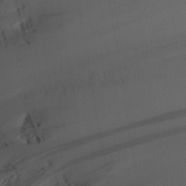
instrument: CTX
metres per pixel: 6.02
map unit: Nhu
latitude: 26.3845
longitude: -68.4979
